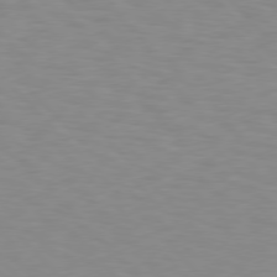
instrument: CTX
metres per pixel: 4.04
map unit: Hpe
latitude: 76.7624
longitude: -160.1389
